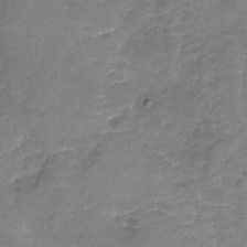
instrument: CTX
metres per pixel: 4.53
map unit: Nhu
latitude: -18.0472
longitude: -56.8380
